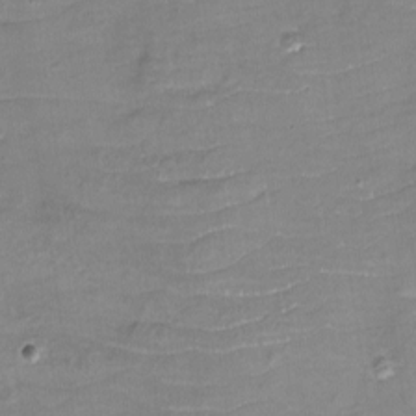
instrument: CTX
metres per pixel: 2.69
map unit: eHh
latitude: -3.9745
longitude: -76.0633
